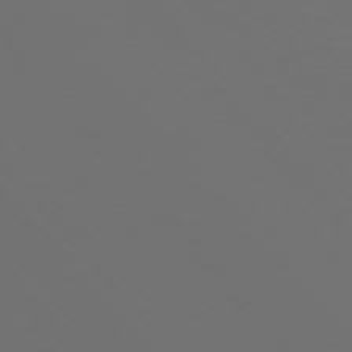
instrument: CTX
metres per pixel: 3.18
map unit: Ap
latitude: -75.9178
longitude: -76.5356
